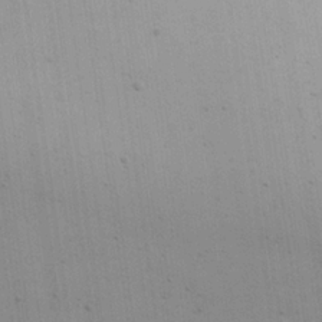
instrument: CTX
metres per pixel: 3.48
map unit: Aa
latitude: 22.3467
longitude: -140.6112
